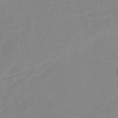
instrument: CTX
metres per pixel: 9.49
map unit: lHb
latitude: -35.9556
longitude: 72.2739
